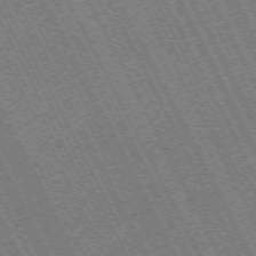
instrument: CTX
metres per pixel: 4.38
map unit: Hpe
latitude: -70.9542
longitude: 10.6896
